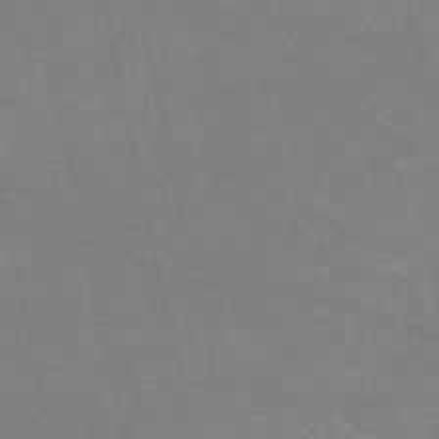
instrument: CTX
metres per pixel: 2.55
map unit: HNb
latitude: -54.7463
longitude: -38.5357
